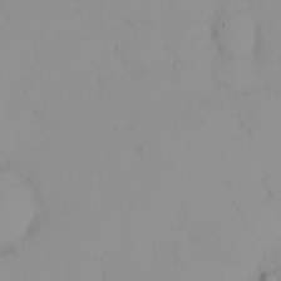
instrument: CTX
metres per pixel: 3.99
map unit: eHh
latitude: -1.2187
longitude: 19.6911
